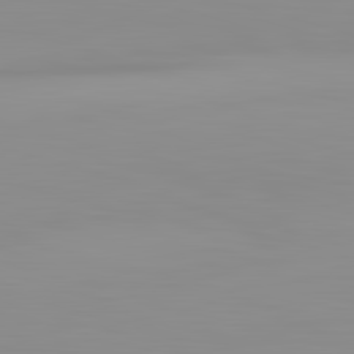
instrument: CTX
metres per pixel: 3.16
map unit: lApd
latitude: 83.1403
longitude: -135.0080
